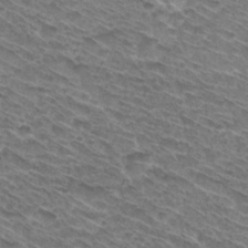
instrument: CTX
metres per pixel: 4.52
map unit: Hto
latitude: 31.2726
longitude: -46.6302
